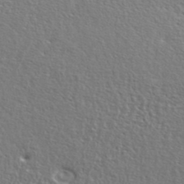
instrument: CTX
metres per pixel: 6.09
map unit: lHvf
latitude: 42.3278
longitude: -88.0444
